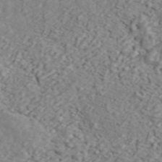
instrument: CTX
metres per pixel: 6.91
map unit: ANa
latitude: 44.9325
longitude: 21.5210
